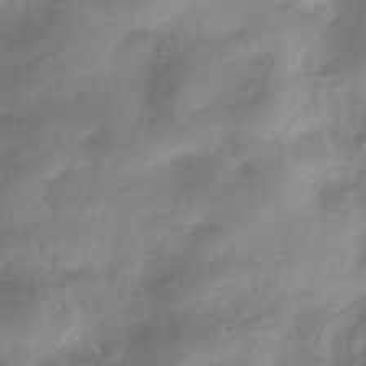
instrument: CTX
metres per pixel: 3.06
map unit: HNhu
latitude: -41.0486
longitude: 92.6707
